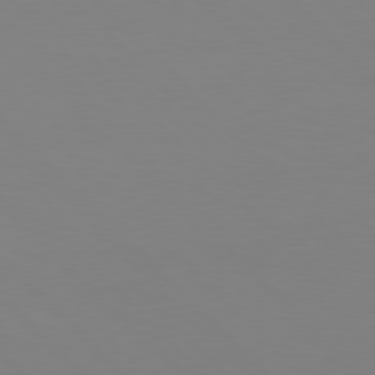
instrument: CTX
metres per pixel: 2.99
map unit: Hpe
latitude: 77.5182
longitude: -174.6680
